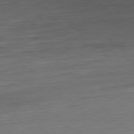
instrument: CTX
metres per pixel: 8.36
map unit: Ap
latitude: -80.6708
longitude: -82.1011
